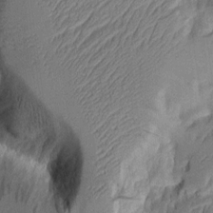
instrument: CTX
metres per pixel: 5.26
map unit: Aa
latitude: 8.0255
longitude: -128.1200
